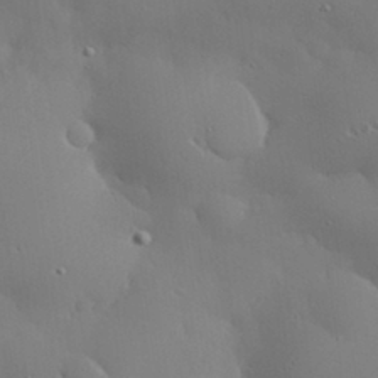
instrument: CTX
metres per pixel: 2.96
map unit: eHh
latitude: 30.6869
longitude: -82.5734
